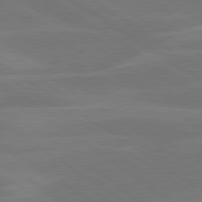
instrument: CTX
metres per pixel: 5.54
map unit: lApd
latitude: 79.8584
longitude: -125.2725
